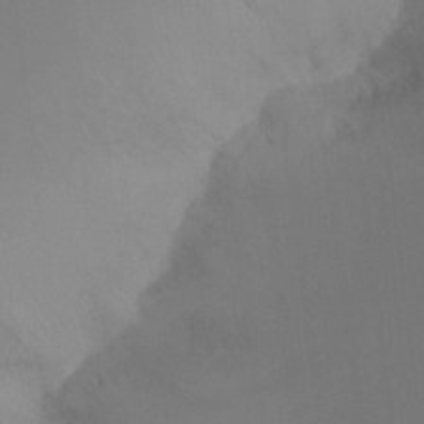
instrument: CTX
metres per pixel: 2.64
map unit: Ht
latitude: -8.7463
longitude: -33.6883
